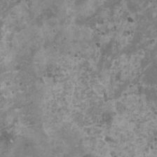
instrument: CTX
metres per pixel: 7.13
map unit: HNhu
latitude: -0.9542
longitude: 2.4440
